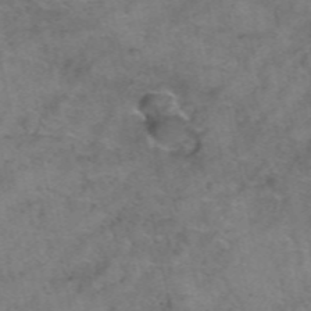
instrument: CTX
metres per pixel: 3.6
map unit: Hto
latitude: 39.3671
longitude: -41.4237
